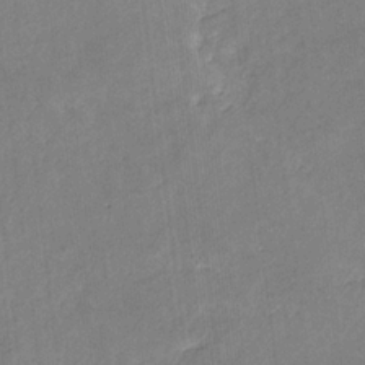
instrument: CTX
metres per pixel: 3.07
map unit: eHb
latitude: -30.1606
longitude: 66.0850
